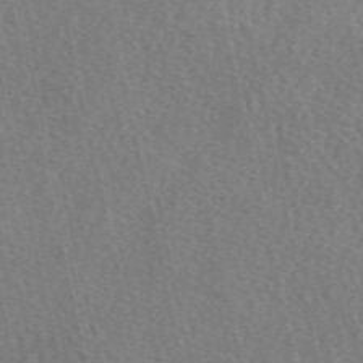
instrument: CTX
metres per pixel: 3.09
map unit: eAb
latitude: 51.3292
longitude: 113.7856
